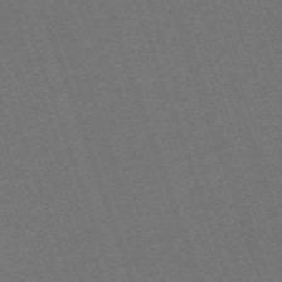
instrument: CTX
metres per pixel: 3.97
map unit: eHh
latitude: -63.6533
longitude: 52.0850
